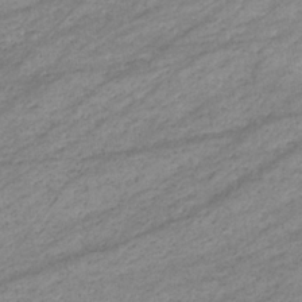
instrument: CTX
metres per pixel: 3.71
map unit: eHb
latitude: -33.7667
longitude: 71.0298
